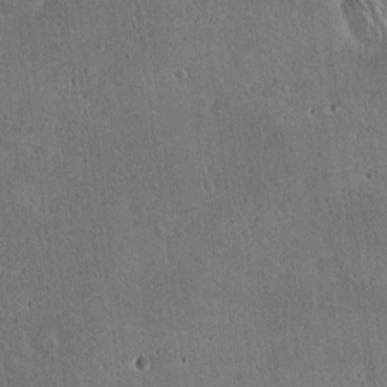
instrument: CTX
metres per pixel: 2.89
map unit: Hto
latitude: 16.7813
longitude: -59.6127
